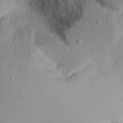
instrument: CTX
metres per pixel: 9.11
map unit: Aa
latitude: 23.5182
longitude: -127.7261
